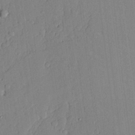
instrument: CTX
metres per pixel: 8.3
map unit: lAvf
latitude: 24.3656
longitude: -112.0255
